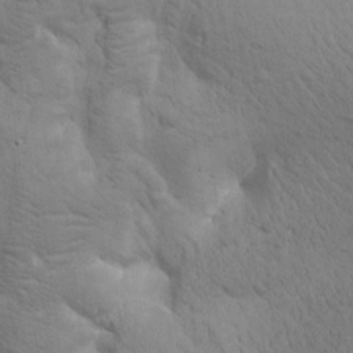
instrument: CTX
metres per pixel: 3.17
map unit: Htu
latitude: -0.0472
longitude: 174.1605
